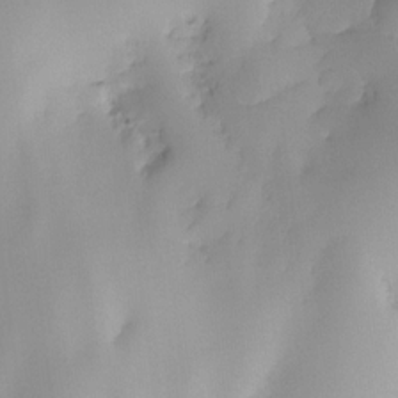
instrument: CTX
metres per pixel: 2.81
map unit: Ht
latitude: -16.5007
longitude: -48.7057
